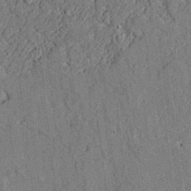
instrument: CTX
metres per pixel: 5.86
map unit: lAvf
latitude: 4.8002
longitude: 169.4832
